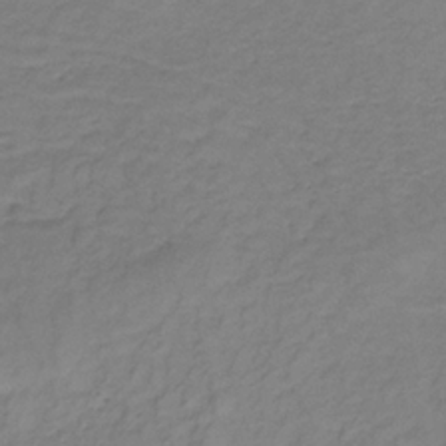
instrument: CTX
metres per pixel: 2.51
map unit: lHb
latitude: -33.6533
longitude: 66.4818
